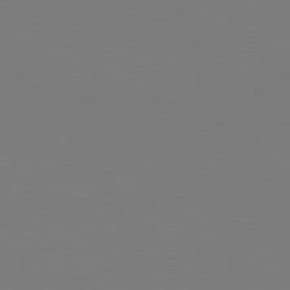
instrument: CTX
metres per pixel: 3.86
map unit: lApd
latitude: 81.9150
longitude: 147.3887
